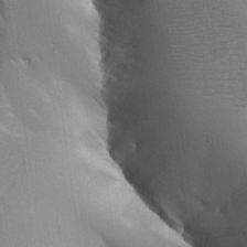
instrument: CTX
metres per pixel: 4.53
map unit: Aa
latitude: 27.6883
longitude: -129.1970
